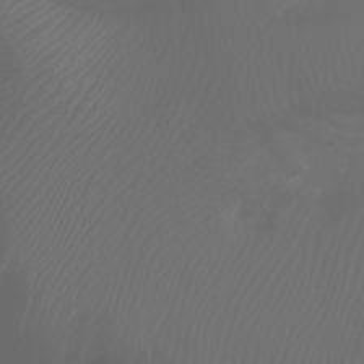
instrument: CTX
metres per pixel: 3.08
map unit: Htu
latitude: -1.0109
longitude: -75.3104
